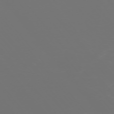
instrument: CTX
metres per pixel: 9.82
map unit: Ap
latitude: -75.4455
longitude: -83.8772
